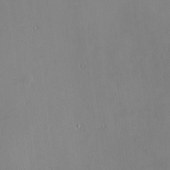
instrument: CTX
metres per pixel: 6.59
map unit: Htu
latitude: -5.2187
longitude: 174.3684
